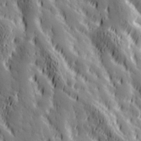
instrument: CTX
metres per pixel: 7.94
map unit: Hve
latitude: 32.5735
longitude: 149.5966
